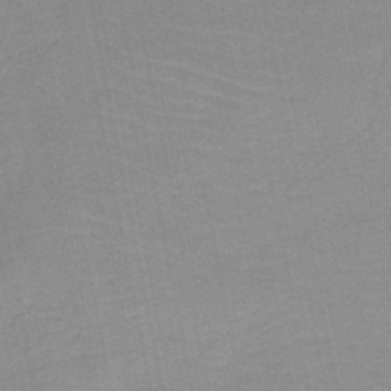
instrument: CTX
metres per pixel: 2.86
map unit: HNb
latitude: -49.7478
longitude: -49.1970
